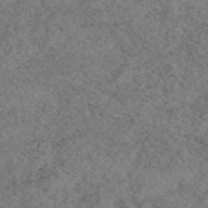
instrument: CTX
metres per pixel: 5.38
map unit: eAb
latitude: 49.8961
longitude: 108.5196
